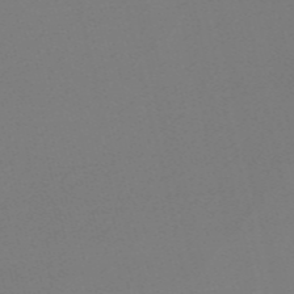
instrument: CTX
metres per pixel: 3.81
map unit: Nve
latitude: -56.7841
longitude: 62.0094
